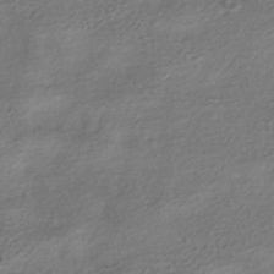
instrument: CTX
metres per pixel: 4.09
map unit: HNhu
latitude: -41.8611
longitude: 94.9352
